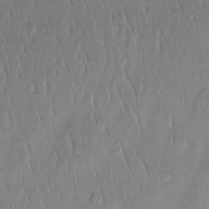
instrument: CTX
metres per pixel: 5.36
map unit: Htu
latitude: -14.7275
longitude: -44.6679
